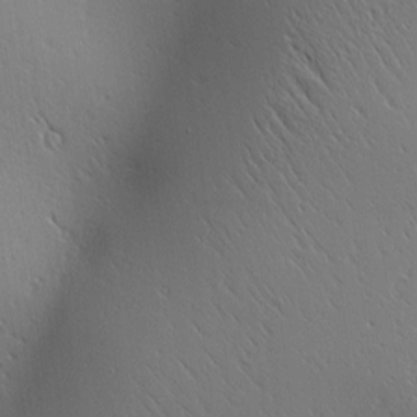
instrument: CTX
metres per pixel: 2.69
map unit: Ave
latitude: 1.8205
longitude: -115.3103
